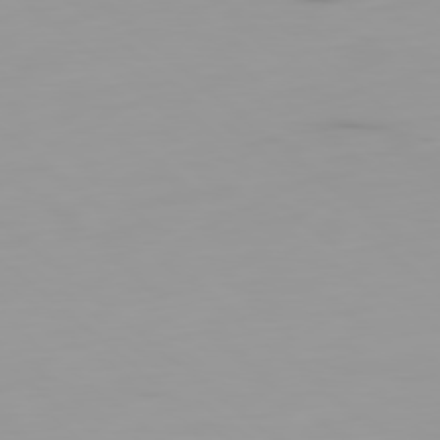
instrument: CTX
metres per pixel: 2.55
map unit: Ap
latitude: -79.7855
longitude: -69.0837
